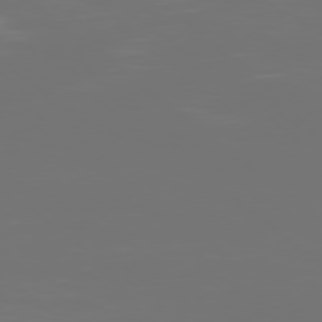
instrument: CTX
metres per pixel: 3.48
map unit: Ap
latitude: -78.5195
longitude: -97.4993
